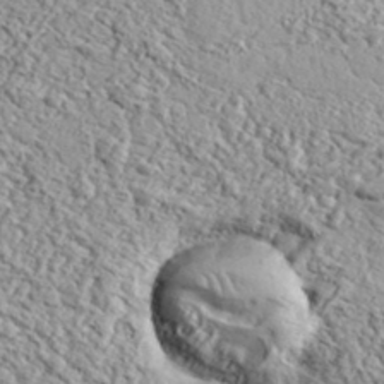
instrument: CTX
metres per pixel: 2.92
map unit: eHh
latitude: 37.3104
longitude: -81.6883
